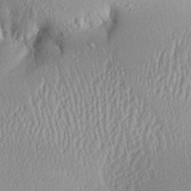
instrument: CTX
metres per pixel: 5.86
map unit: Aa
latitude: 28.2900
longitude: -136.8758
